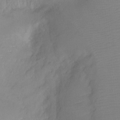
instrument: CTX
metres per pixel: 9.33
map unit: Ht
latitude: -8.3495
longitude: -34.5168
